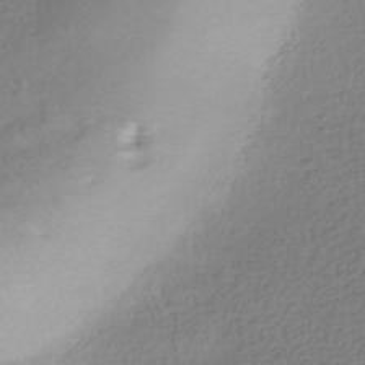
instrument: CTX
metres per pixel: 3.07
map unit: HNhu
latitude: -41.4643
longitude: 98.1228
